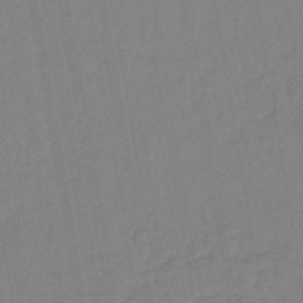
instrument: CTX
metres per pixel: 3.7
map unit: lHb
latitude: -42.0849
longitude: 68.0094
